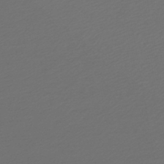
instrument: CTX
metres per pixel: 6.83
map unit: lHb
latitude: -46.3873
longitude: 68.1605
